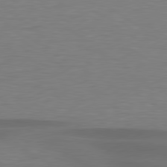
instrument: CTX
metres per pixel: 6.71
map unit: lApd
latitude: 79.3293
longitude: -91.0458
